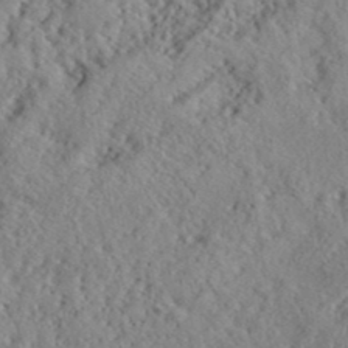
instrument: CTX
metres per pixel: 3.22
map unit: lHvf
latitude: 40.8191
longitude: -88.6302
